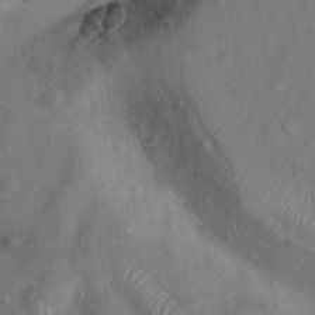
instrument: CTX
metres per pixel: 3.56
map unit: Hto
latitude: 19.8205
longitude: -53.6127
